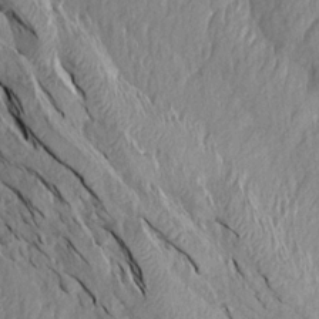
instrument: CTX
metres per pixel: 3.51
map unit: Aa
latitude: 14.4790
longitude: -144.5734
